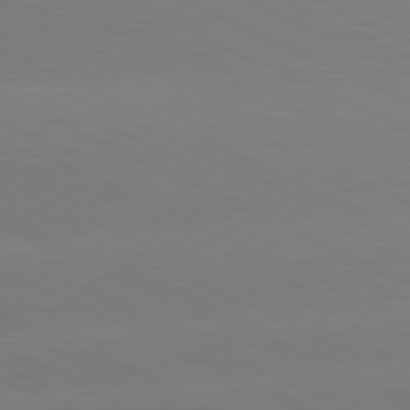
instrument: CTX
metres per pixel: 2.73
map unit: lApd
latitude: 81.3482
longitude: -155.0647
